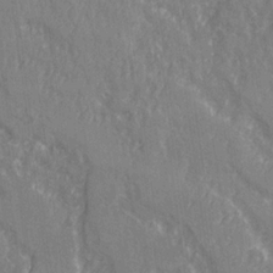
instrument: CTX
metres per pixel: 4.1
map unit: Ave
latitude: 22.1578
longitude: -134.0633
